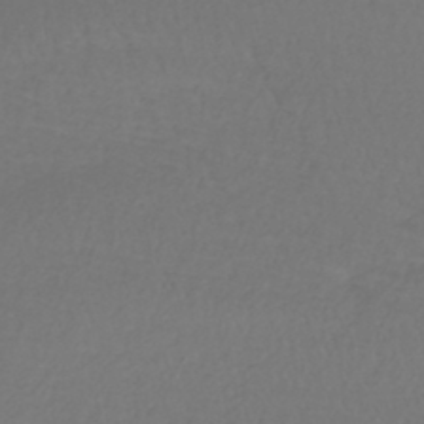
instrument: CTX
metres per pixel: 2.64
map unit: lHb
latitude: -41.9178
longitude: 72.4440
